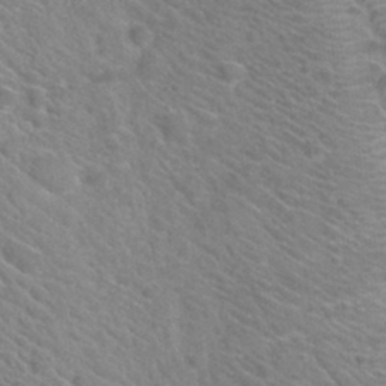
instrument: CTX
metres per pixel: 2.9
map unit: Hto
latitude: 26.4034
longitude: -35.9717
